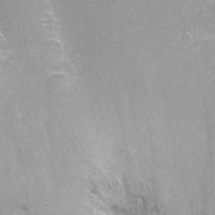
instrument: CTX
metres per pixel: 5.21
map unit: Nhu
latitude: -10.7652
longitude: -36.0444
